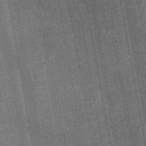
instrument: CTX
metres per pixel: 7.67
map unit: Nhu
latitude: -12.1039
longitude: -21.7072
